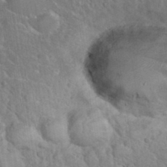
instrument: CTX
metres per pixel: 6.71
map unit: eHh
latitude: 37.4238
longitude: -61.2726
